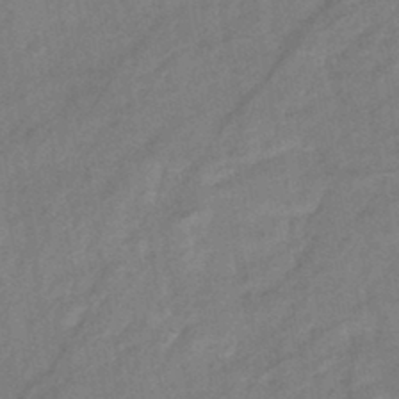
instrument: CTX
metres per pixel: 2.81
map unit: eHb
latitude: -42.7274
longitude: 84.2739
